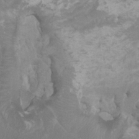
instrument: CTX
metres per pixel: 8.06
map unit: HNhu
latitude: 2.9324
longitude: -1.7827
